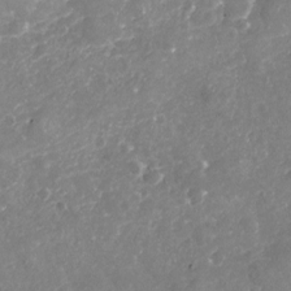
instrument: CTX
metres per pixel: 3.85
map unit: Nhu
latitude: -18.3117
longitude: -57.7449
